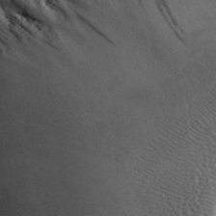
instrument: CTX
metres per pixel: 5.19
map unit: eHh
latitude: 36.7435
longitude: -137.3860
